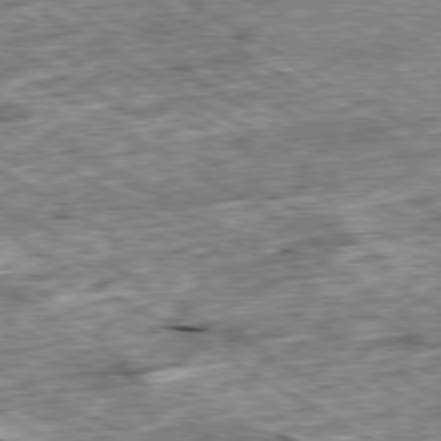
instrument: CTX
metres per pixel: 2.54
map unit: Ap
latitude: -80.0850
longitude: -88.4979
